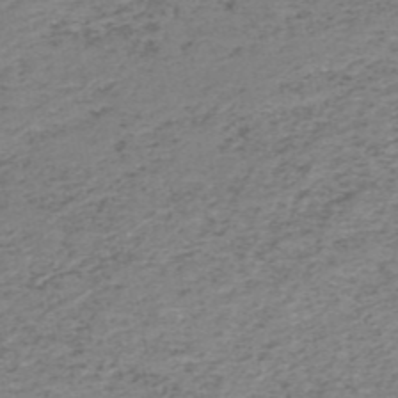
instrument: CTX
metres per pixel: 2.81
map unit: HNb
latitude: -51.6344
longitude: -52.8758
